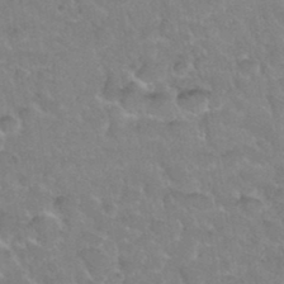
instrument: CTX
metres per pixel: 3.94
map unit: Hto
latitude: 34.8380
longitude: -49.7639
